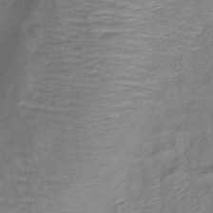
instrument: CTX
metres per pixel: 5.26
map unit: lHb
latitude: -41.4076
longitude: 78.5762
